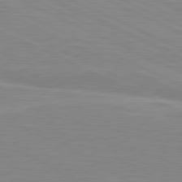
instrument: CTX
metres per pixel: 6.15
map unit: lApd
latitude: 81.4615
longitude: -172.7246
